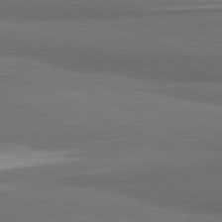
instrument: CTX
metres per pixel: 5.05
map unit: lApd
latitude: 81.5371
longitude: 175.4076
